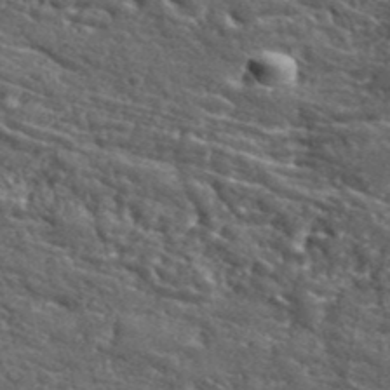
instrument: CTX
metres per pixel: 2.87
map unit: lHvf
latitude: 41.9150
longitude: -89.9339
